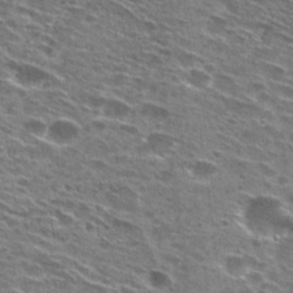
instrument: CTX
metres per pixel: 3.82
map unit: Hto
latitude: 28.6301
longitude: -46.1767
